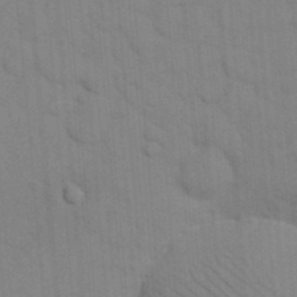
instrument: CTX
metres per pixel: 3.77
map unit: eHh
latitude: 18.6301
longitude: -64.0444
